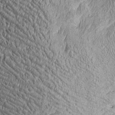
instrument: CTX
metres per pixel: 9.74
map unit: Htu
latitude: -4.2928
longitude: 158.0283
